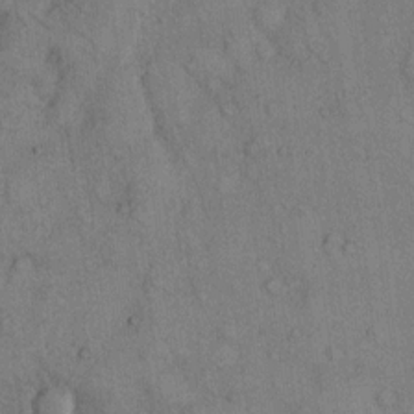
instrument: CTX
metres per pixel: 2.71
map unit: Hto
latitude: 11.4238
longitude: -59.2726
